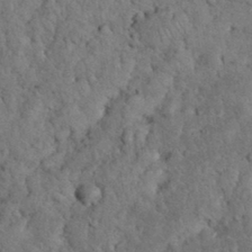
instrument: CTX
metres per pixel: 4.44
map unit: eHh
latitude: 33.3860
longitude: -65.7639
